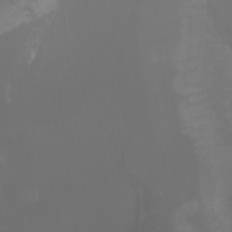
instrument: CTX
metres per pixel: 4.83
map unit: Nhu
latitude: -5.1053
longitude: -74.5735
